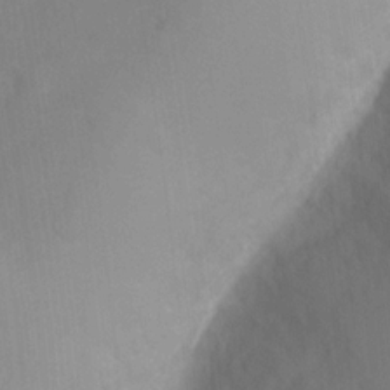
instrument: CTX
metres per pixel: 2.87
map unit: Ht
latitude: -0.7086
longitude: -34.9891
